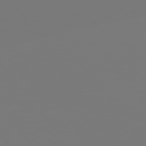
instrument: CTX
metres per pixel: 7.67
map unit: Hpe
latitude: 76.7813
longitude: -165.7639
